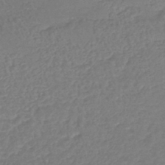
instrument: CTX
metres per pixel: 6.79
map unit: lHb
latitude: -42.8219
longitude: 68.7463
